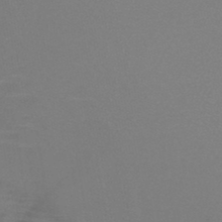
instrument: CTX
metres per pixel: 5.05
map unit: HNb
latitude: -46.9730
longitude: -43.6883
